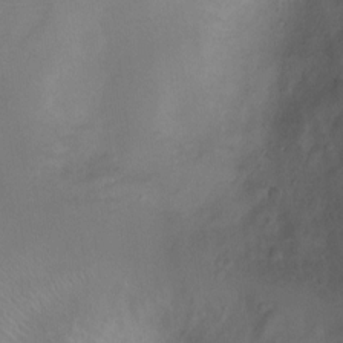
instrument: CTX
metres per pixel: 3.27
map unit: Ht
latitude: -5.0486
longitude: -19.3292
